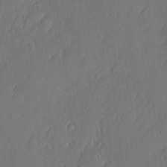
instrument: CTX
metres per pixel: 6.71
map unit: eHh
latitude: 3.5560
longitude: -76.1389
